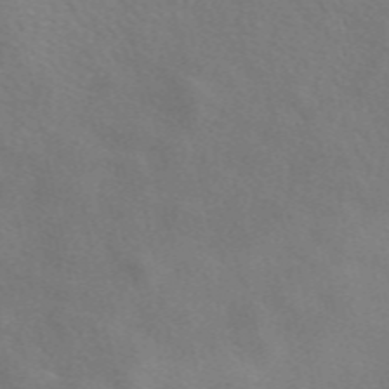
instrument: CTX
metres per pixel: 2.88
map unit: eAb
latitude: 50.6301
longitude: 117.2942
